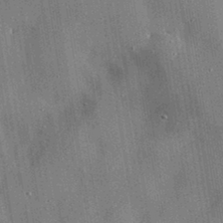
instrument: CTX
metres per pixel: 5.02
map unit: lHvf
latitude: 33.2159
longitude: -91.8016
